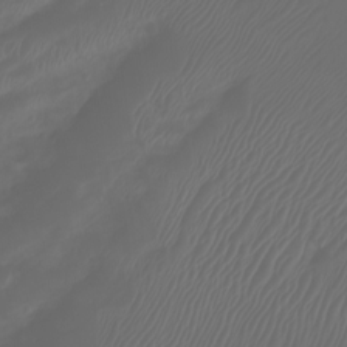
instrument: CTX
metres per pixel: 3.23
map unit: Nhu
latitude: -10.0472
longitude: -70.0633
